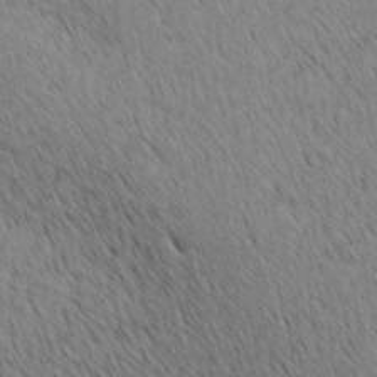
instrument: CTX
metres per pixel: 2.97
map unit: lAa
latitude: 10.5546
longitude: -108.2522
